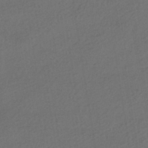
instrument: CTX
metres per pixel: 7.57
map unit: HNhu
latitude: -43.5399
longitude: 96.9731
